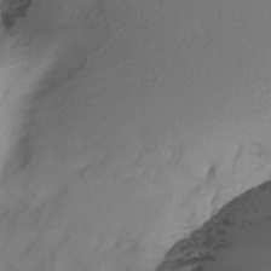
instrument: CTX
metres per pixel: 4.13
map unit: Nhu
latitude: -4.3495
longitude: -90.4223
